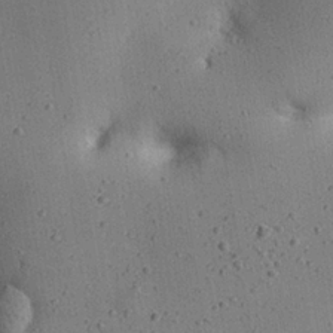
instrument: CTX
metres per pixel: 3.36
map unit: Nhu
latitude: 25.3670
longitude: -71.7261
